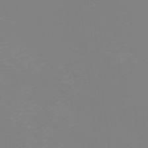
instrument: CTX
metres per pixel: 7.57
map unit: eHh
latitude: -2.6896
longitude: -75.5938
